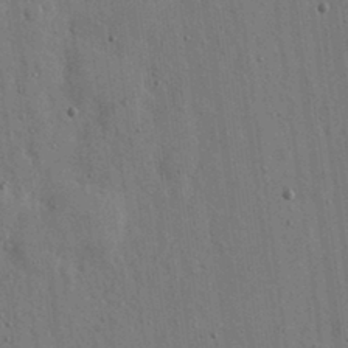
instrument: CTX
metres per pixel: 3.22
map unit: eHh
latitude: 15.8395
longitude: -68.5924
